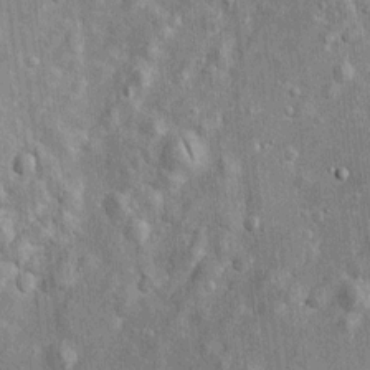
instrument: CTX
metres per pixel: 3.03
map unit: Htu
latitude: -4.8786
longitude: 158.2550
